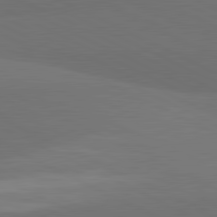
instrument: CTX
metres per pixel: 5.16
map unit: lApd
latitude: 81.8583
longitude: 158.2550
